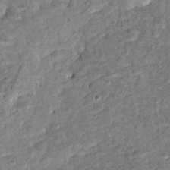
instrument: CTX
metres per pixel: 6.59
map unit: Ht
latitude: 9.6694
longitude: -38.6112
